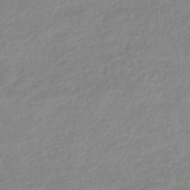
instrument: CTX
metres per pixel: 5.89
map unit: HNhu
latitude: -40.6707
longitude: 94.3306
